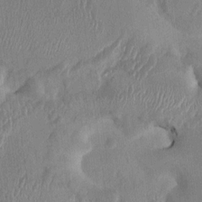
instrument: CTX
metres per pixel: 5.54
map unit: HNhu
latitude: 4.5735
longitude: -6.4223
